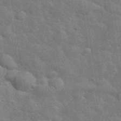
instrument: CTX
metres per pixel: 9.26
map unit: eHh
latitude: 36.8569
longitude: -65.7827
